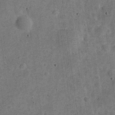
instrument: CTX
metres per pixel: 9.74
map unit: Nve
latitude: -25.5021
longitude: 105.5021
